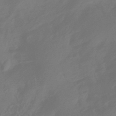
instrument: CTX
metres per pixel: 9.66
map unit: HNhu
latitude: -43.5777
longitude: 92.2362
